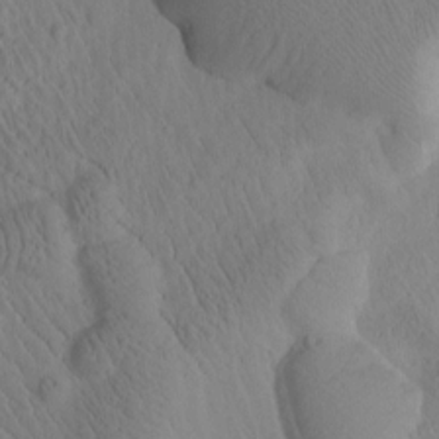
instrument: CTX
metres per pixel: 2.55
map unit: Htu
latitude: 0.9136
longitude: 176.0472
